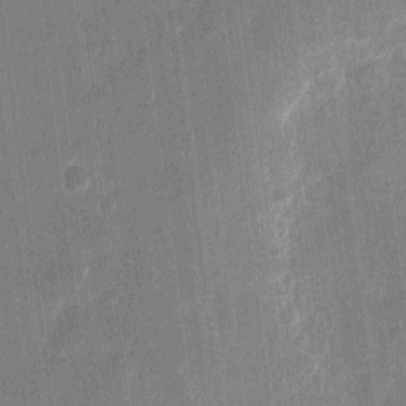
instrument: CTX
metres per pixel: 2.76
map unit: eHh
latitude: 11.1781
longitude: -70.1011
